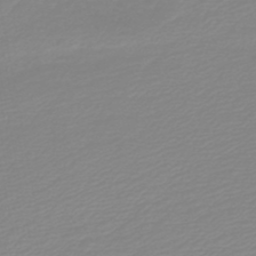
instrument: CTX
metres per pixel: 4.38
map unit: HNb
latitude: -45.1809
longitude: 55.2565
